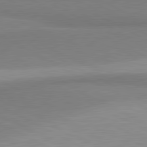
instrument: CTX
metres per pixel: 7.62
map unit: lApd
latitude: 81.0269
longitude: 157.8233
